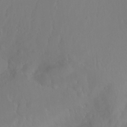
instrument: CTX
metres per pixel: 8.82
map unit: Aa
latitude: -13.0864
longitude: -67.7071
